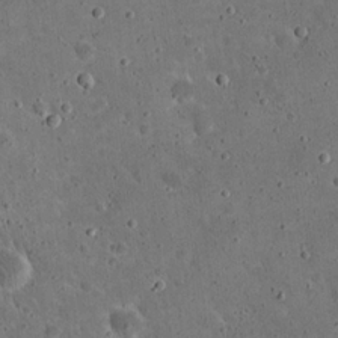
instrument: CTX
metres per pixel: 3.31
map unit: eHh
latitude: 21.3671
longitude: -65.2537
